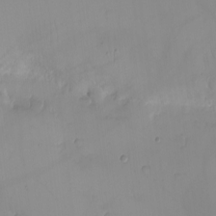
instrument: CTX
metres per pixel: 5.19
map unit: eHh
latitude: -9.7478
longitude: -66.2522
